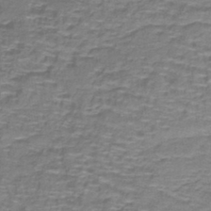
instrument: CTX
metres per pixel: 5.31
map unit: lHb
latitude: -41.2376
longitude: 58.8030
